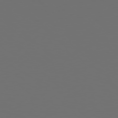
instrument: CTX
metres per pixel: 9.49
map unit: Hpe
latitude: 78.2712
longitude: -173.7638
